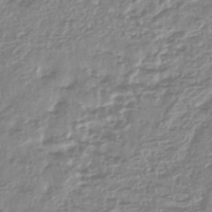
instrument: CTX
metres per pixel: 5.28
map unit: lHb
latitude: -44.9353
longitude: 78.3495
